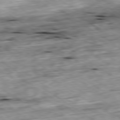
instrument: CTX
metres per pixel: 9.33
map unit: Ap
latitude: -79.6721
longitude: -89.8206
